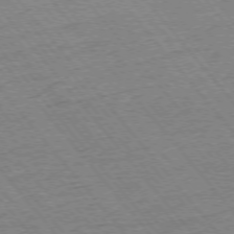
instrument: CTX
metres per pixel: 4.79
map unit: Ap
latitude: -75.6533
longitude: -86.9891
